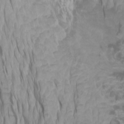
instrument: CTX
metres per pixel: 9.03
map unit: Htu
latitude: -0.5574
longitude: -76.9136
